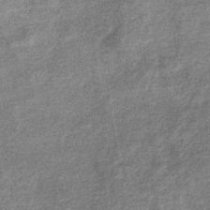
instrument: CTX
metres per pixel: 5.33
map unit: eHb
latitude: -37.8611
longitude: 78.9919
